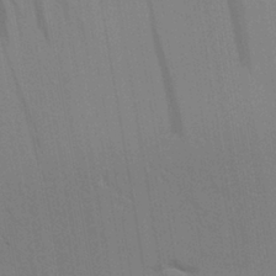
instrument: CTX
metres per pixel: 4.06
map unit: Aa
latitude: 24.9324
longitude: -133.1214
